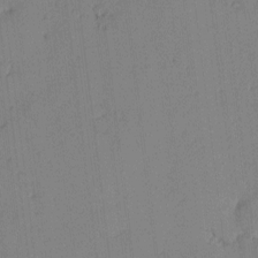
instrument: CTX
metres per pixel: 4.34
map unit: eHh
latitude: -3.7477
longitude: 17.5777
